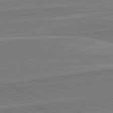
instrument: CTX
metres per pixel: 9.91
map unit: lApd
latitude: 82.1577
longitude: 141.8800
